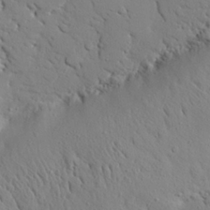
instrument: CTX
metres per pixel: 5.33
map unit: eHh
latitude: 25.9528
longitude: -78.0444
